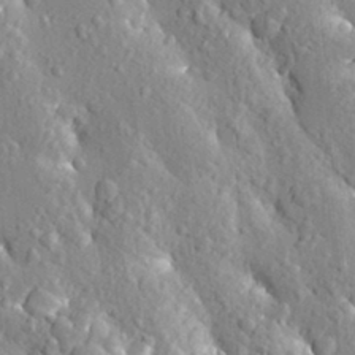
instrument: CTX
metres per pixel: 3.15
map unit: Aa
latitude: 20.2712
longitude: -150.0255
